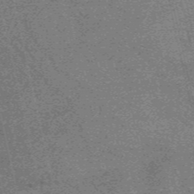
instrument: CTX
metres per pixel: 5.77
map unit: HNb
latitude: -55.3510
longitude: -45.8583
